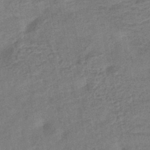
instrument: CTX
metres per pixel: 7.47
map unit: eHb
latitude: -43.0108
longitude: 84.0472
